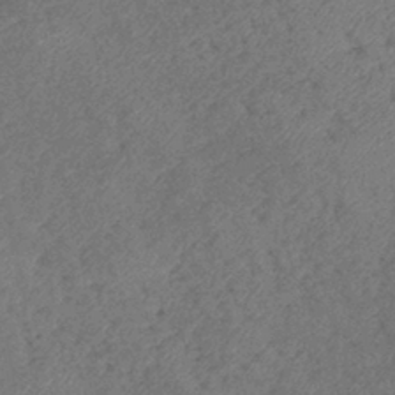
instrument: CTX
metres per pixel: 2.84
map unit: eHb
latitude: -39.6911
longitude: 77.4265
